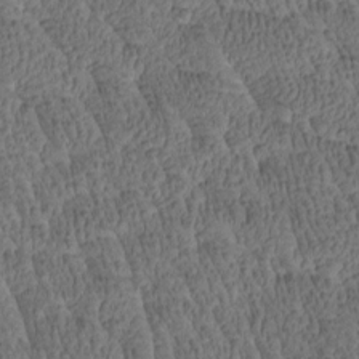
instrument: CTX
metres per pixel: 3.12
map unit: Htu
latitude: -3.9556
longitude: 176.9731
